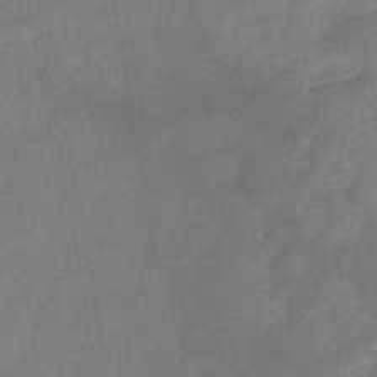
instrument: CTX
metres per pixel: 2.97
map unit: eHb
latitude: -34.4818
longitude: 74.1606
